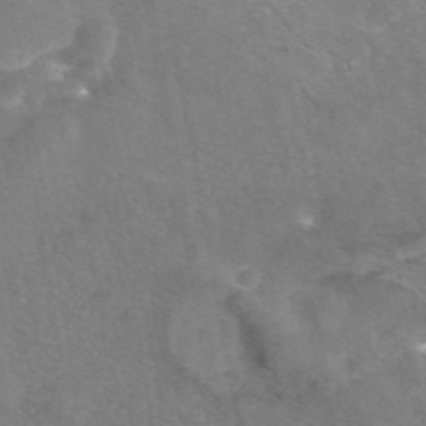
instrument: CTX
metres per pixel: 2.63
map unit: eAb
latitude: 45.5938
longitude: 120.6896
